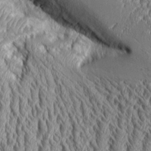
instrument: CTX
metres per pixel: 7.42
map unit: Aa
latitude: 9.1781
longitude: -129.8205
